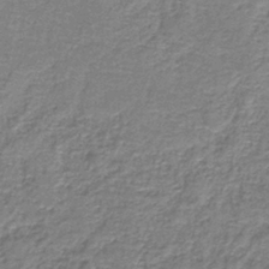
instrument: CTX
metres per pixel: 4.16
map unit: eAb
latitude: -37.8044
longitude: 52.3873
